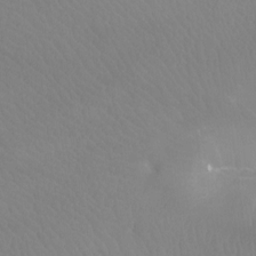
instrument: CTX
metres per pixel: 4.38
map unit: Ht
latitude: -8.0850
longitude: -33.7450
